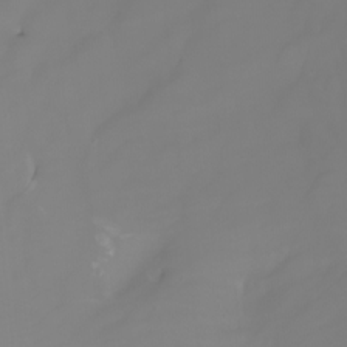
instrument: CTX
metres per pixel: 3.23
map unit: Nhu
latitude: -7.0297
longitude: -83.4804
